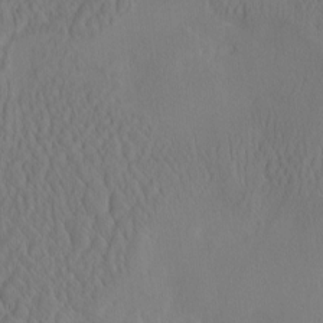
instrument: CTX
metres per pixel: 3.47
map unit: eHh
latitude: -2.8974
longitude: 16.2740
